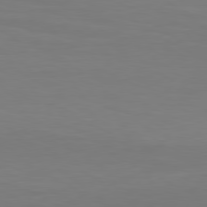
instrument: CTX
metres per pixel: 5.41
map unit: Hpe
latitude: 78.3090
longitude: -121.6316
